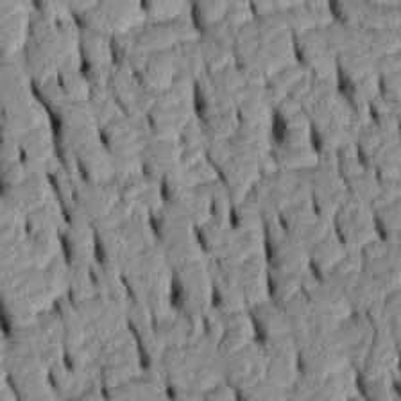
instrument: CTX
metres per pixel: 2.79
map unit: Htu
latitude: -6.3306
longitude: 155.1620
